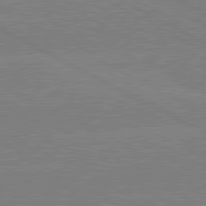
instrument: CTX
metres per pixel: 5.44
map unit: lApd
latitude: 80.3845
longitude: -127.9150
